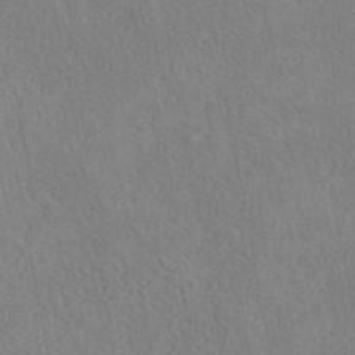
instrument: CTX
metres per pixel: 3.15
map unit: eAb
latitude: 40.4601
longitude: 105.5588
